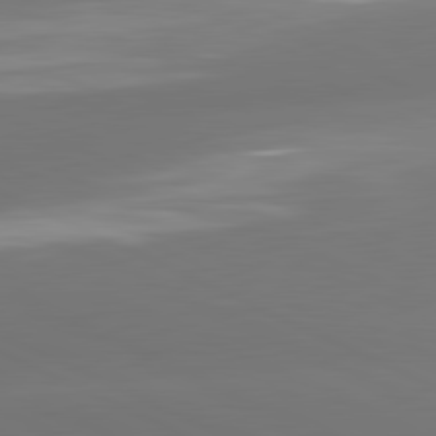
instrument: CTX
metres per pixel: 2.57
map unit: lApd
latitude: 81.7072
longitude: -164.4034
